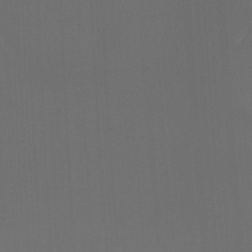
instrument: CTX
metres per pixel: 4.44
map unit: Ht
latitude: -4.7841
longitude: -62.8191
